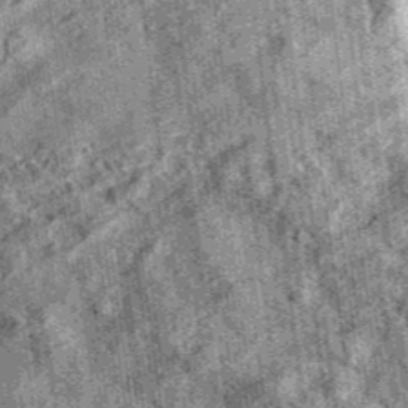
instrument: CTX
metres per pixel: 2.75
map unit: eAb
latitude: 36.2711
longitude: 107.4076
